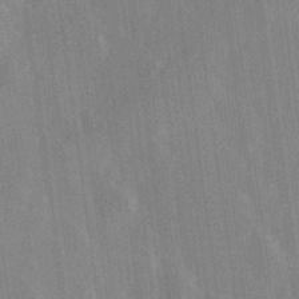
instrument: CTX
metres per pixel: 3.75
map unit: Hve
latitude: 28.3278
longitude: 147.5210
